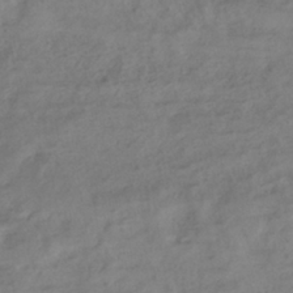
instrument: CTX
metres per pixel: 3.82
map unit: ANa
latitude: -38.6141
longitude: 96.8975
